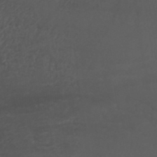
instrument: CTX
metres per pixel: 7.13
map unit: ANa
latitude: 41.3103
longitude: 53.4643
